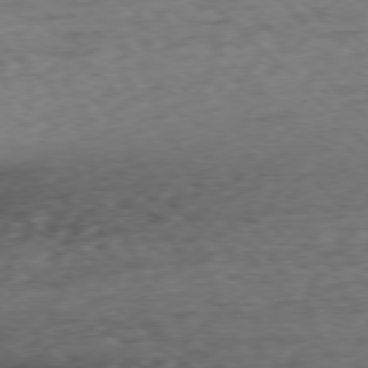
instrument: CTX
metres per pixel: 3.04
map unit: Ap
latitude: -77.5588
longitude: -79.8961
